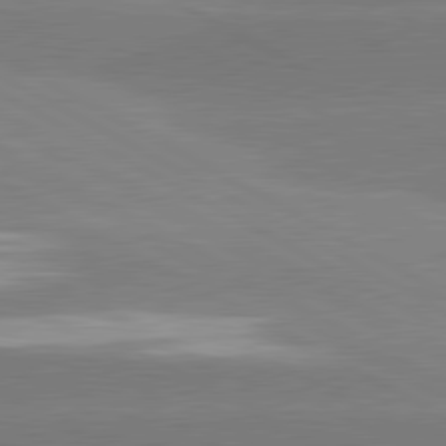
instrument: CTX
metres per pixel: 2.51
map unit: lApd
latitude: 80.9514
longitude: -152.7624
